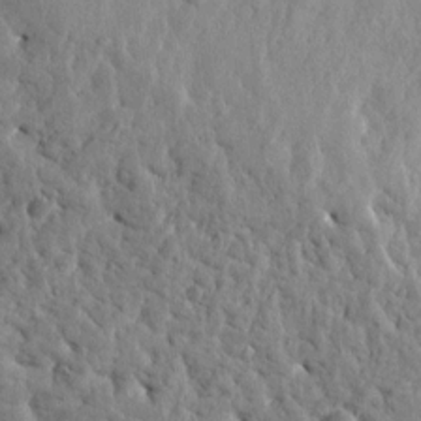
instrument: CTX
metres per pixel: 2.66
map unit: Htu
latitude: 2.1200
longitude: -179.1215
